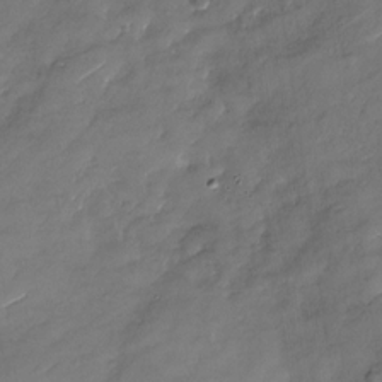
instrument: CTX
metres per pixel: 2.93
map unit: Nhu
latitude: -28.1606
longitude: -73.4049
